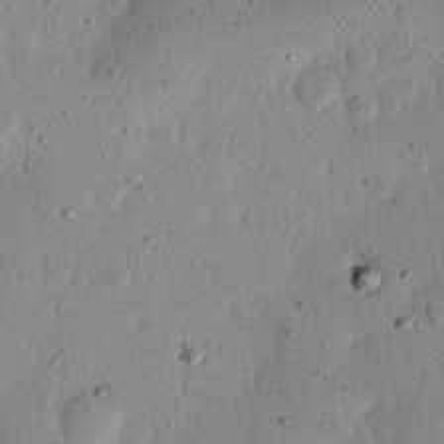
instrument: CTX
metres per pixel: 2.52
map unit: eHh
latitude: 24.3845
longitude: -71.3481
